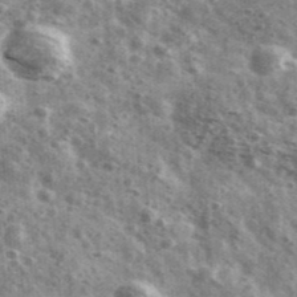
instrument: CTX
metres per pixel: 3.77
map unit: Ave
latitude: 41.7072
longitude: -106.7057
